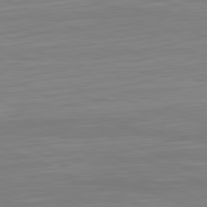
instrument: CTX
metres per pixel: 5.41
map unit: Hpe
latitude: -81.6911
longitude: 20.3684
